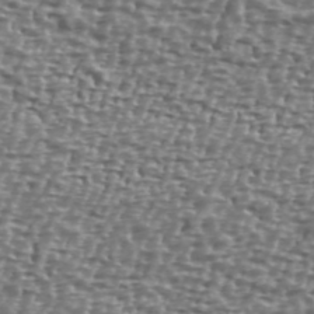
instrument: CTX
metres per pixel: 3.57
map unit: Ave
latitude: 40.3278
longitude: -112.1389
